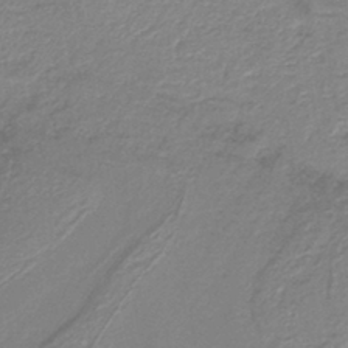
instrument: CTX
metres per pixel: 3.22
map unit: lHb
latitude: -40.4629
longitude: 51.8422
